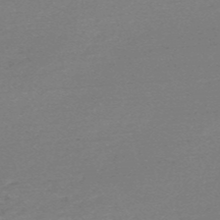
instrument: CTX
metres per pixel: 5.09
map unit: HNb
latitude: -54.8219
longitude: -40.5356
